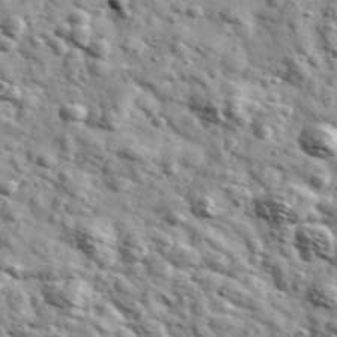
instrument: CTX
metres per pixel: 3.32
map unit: Ave
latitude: 41.2348
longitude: -107.0269
